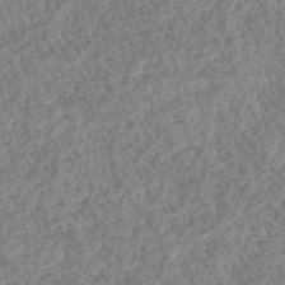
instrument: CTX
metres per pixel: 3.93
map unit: HNhu
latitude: -46.6896
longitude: 29.5777
